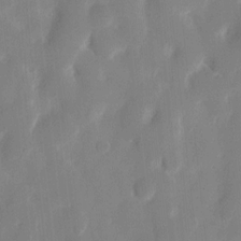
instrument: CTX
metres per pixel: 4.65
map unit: eHh
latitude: 9.6883
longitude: -67.6316
